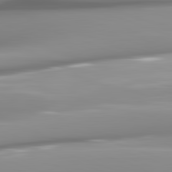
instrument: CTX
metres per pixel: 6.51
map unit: lApd
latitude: 82.5356
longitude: -143.3104
